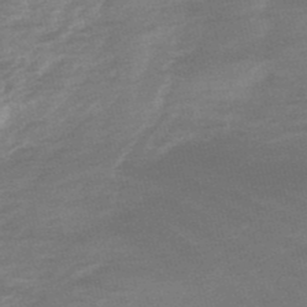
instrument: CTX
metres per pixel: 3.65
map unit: lHb
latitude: -48.7275
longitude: 83.0297
